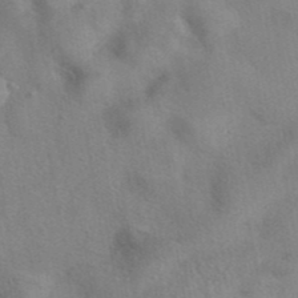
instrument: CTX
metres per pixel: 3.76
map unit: eAb
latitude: 40.9702
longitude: 108.1795
